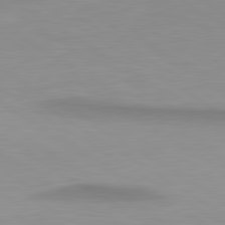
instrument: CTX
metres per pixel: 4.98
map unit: lApd
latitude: 80.6301
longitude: 160.5196
